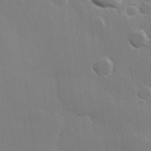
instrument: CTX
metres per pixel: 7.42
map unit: Hve
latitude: 22.8569
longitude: 148.6897
